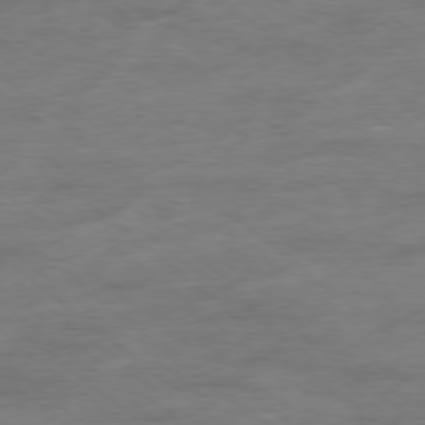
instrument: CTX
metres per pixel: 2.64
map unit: Hpe
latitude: -78.5195
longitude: -19.7260
